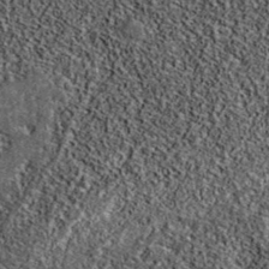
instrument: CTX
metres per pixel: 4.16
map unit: eAb
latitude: 38.5168
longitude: 106.8975
